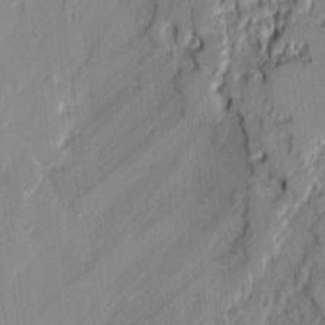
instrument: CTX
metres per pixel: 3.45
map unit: lAvf
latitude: -0.3873
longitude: -108.0822
